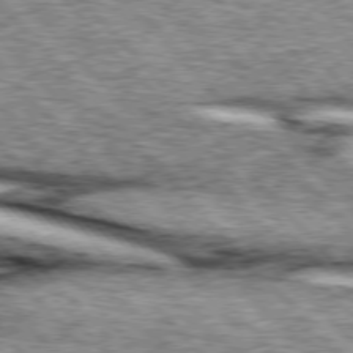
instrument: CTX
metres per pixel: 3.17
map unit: lApd
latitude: 76.0822
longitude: -83.3103
